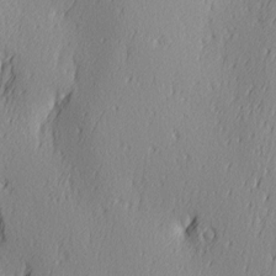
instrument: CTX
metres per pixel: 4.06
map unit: Ave
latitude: 3.0458
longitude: -112.4790
